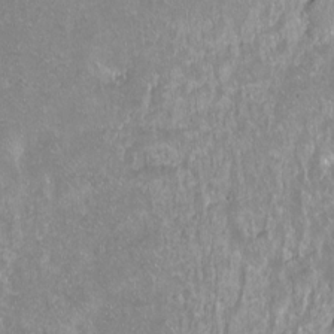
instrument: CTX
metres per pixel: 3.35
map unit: Hto
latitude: -14.1606
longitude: -41.9339
